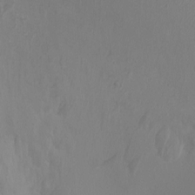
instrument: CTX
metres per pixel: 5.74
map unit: Ht
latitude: -0.7086
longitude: -17.6694
